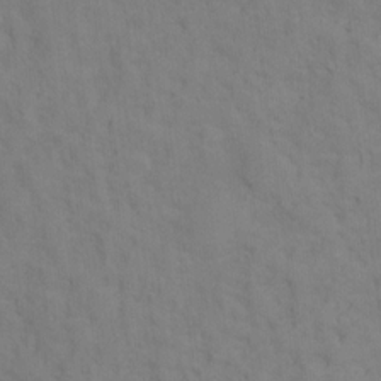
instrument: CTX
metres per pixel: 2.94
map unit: Ht
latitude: 12.3090
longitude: -40.6679
